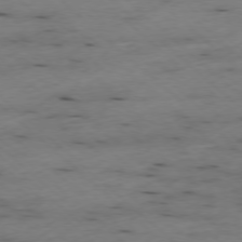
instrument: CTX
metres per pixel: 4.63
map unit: Ap
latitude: -77.5399
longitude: -89.8584
